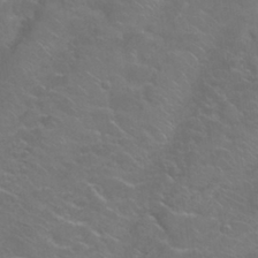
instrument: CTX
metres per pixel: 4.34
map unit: Nhu
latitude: 28.6490
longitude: -60.4979
